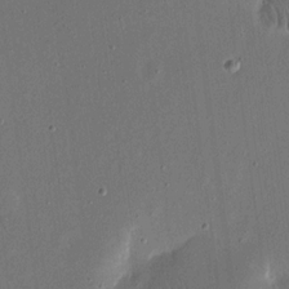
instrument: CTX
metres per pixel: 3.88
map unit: eHh
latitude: 16.0822
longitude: -70.2333
